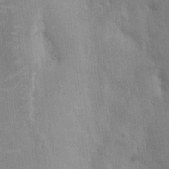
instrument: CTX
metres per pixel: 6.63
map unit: HNhu
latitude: 8.3467
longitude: -3.3481
